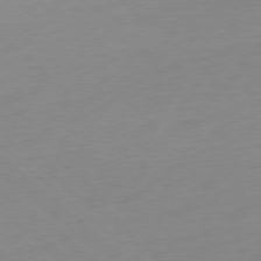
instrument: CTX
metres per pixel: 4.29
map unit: Ap
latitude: -78.3117
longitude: -99.6693
